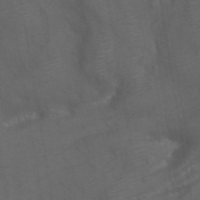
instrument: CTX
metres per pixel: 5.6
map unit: eAb
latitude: 42.8002
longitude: 105.9745
